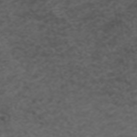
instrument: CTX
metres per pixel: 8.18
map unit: ANa
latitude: 39.1025
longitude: 24.6518
